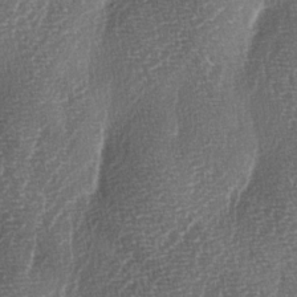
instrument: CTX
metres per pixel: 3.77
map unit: lAa
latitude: -3.8989
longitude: -129.0458
